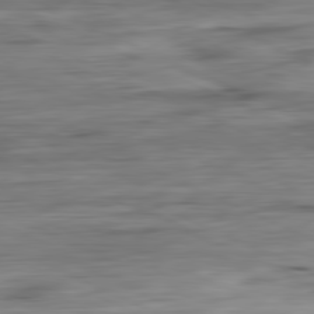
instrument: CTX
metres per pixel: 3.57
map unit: Ap
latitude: -81.3510
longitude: -68.7246
